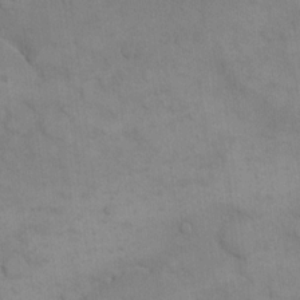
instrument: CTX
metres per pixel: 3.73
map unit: eHh
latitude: 16.4979
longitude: -66.8380
